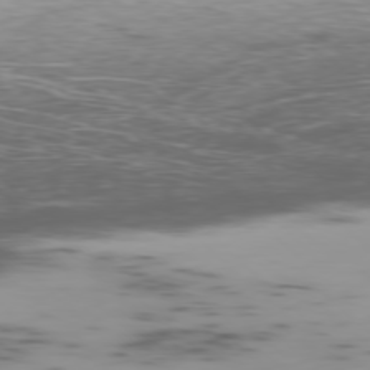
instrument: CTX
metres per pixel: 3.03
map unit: Ap
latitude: -77.8233
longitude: -65.1403
